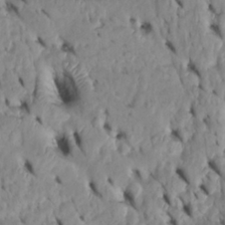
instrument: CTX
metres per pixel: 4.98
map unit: Htu
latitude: -4.5384
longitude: 152.8030
